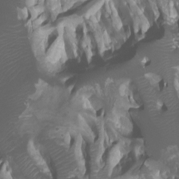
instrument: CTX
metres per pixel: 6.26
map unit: Ht
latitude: -0.9920
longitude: -18.6490
